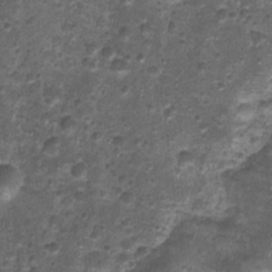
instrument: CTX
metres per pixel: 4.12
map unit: Nhu
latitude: 2.8947
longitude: -15.9339
